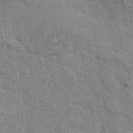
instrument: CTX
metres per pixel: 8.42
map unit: eAb
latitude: 41.1214
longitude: 106.9920
